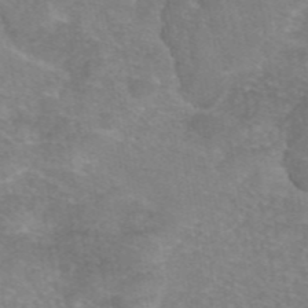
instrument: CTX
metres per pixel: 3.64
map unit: eAb
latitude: 46.4601
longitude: 102.7085
